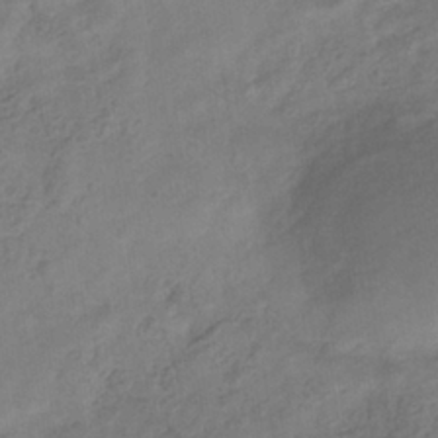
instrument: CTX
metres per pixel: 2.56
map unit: eHb
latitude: -35.6155
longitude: 81.3132
